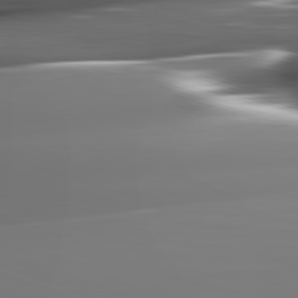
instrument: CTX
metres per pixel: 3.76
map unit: lApd
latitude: 82.4601
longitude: -145.3670
